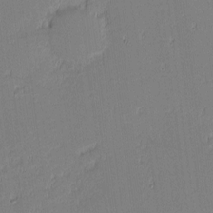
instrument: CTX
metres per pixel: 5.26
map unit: eHh
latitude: -2.6140
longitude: -83.6316
